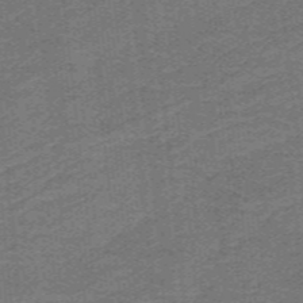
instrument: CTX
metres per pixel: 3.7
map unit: lHb
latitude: -39.6533
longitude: 53.8611
